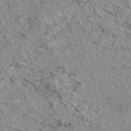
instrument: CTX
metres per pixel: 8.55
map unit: eAb
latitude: 45.2159
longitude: 113.7100
